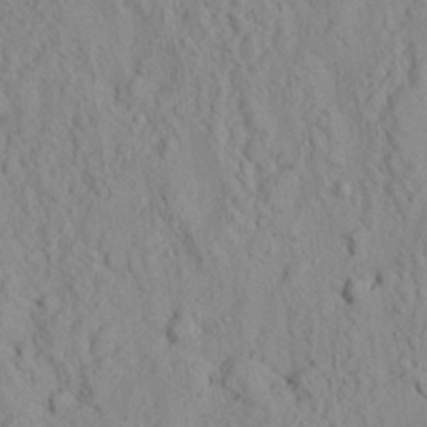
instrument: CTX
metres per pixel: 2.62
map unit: Ave
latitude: 24.1766
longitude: -133.7828
